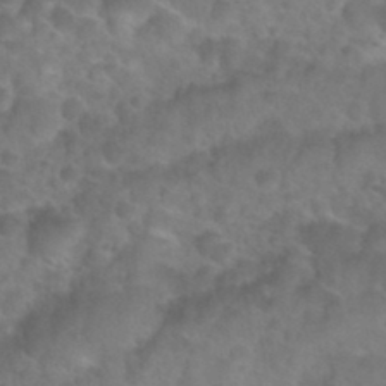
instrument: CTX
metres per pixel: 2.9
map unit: Nhu
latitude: 26.9325
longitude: -55.0269
